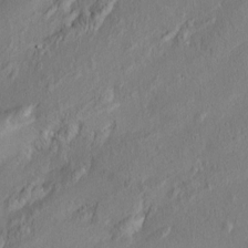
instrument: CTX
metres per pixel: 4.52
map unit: Nve
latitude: -7.0675
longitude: 173.8800
